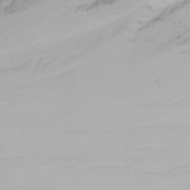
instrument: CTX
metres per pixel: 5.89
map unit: Nhu
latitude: -4.8975
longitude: -84.8947
